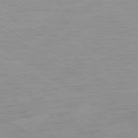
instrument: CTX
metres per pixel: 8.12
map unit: Ap
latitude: -76.7085
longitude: -75.6694
